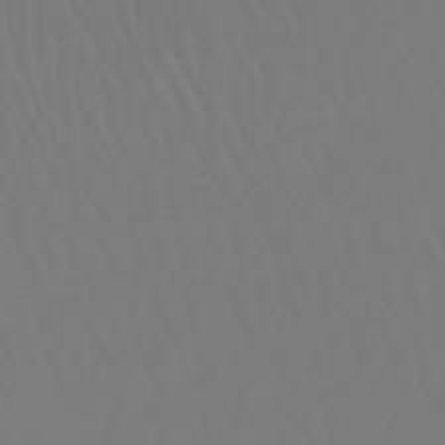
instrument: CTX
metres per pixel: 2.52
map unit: lHb
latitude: -45.7100
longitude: 76.2739
